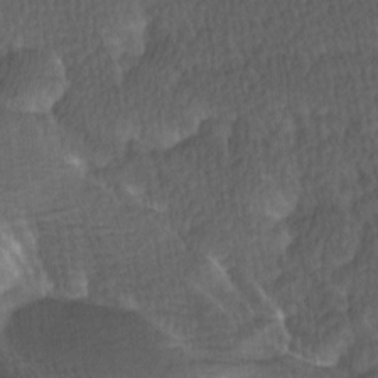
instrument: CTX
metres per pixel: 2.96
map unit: Ave
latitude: 8.7057
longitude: -106.6490
